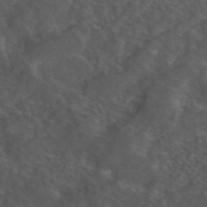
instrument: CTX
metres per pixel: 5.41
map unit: ANa
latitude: 44.1955
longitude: 24.8408
